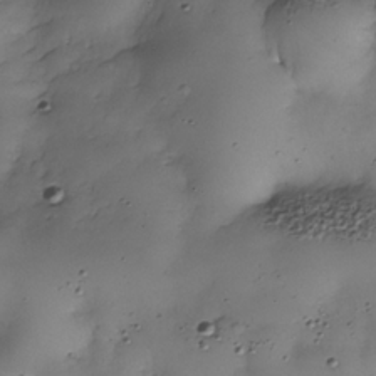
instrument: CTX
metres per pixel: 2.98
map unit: Nhe
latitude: -34.1606
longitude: -142.6869
